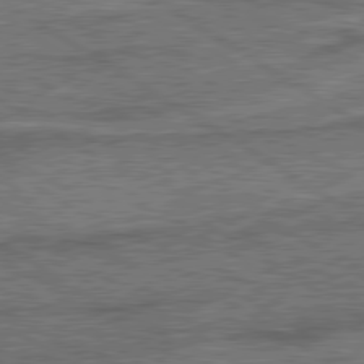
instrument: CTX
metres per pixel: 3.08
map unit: lApd
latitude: 79.6316
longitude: 172.0850
